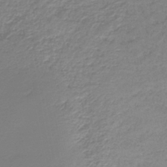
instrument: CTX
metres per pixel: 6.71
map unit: HNb
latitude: -41.1053
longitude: 49.9556
